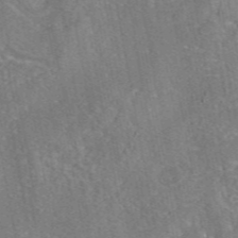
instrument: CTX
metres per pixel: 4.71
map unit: eAb
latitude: 45.8583
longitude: 107.3699
